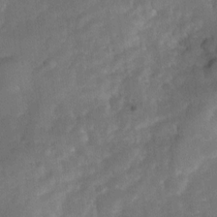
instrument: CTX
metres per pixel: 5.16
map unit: Nve
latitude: -26.8219
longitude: -148.2900
